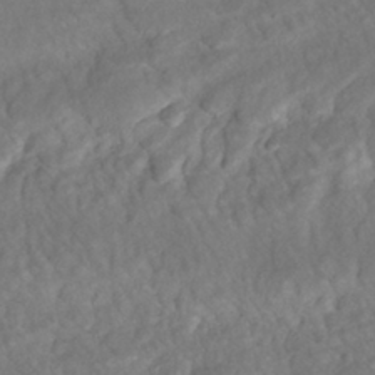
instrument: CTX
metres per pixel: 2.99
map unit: ANa
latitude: -41.9745
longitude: 108.9164
